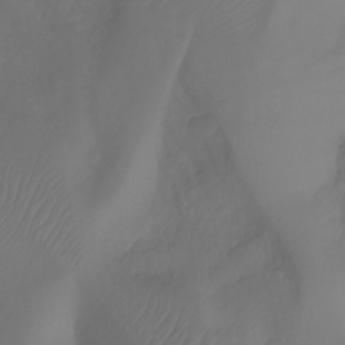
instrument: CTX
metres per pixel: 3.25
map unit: Aa
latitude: -11.3699
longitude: -68.5357
